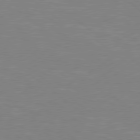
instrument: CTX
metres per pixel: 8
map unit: Hpe
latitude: 78.5546
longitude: -149.1403
